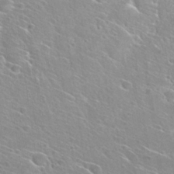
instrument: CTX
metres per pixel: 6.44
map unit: Hto
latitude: 26.7624
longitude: -41.5371
